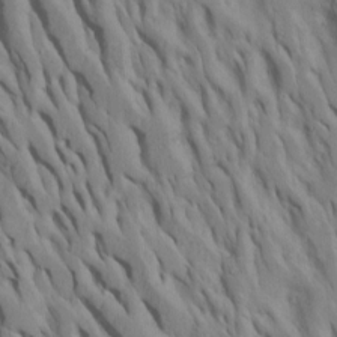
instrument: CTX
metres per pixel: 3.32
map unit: Htu
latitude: -7.8800
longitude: 145.1053
